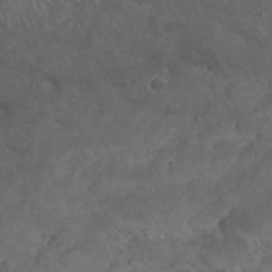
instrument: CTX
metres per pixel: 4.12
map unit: Nhu
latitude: 26.6491
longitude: -54.4790
